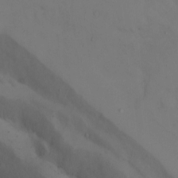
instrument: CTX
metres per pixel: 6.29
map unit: Ht
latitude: -0.5952
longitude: -33.7639
